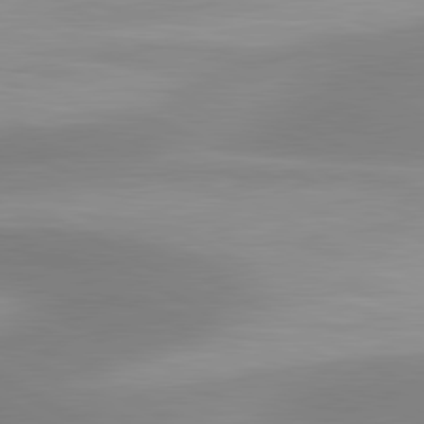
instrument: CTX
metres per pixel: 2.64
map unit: lApd
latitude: 80.7624
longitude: 123.6344
